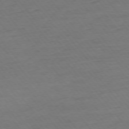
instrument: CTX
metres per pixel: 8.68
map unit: Ap
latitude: -75.7100
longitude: -82.9513
